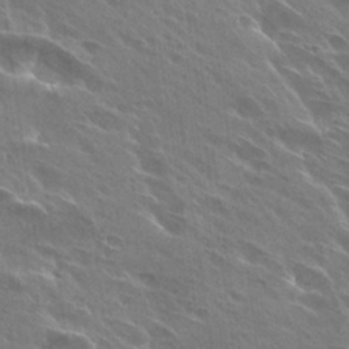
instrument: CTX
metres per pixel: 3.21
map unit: Hto
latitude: 27.8772
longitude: -40.5923
